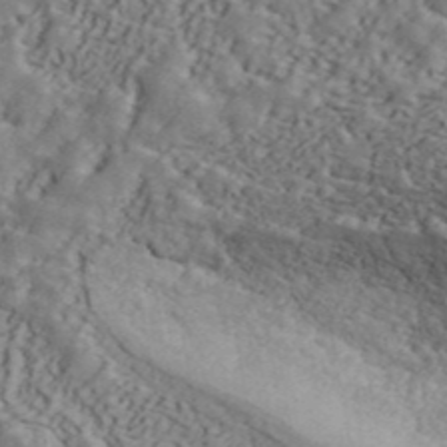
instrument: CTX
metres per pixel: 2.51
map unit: ANa
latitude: 43.2348
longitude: 47.7855
